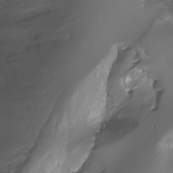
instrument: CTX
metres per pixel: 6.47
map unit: Hto
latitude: -7.4832
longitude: -49.9717
